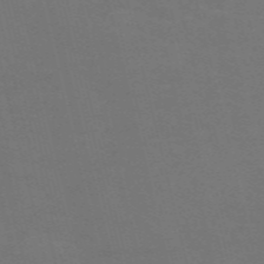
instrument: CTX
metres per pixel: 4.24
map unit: Nve
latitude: -59.1998
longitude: 63.4076
